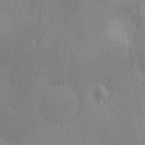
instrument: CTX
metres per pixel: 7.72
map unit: Ave
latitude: 2.5357
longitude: -112.3656
